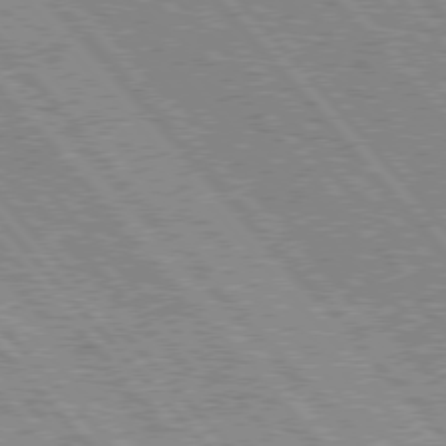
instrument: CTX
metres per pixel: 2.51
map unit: Hpe
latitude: 75.9150
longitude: -126.1956
